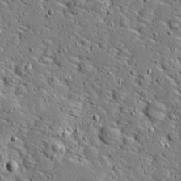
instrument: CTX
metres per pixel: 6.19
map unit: Ave
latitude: 13.6883
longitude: -138.3089
